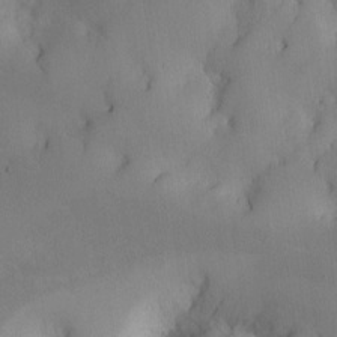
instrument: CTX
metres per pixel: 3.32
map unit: Nhe
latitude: -2.1038
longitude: -58.6491
